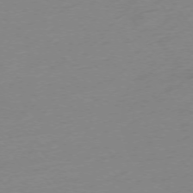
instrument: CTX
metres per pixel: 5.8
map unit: Ap
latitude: -74.7841
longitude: -71.6883
